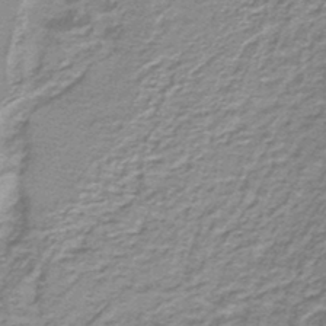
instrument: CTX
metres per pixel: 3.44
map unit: lHb
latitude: -44.6896
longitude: 56.7274
